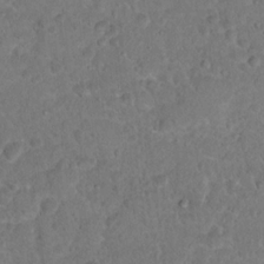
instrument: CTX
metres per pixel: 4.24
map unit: Hto
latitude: 17.0836
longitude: -40.8002
